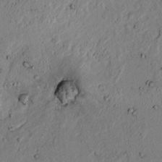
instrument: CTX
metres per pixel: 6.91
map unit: lAvf
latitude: 4.7435
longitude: 165.1431
